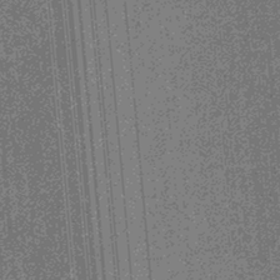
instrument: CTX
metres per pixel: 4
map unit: eHb
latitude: -32.8219
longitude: 73.8611
